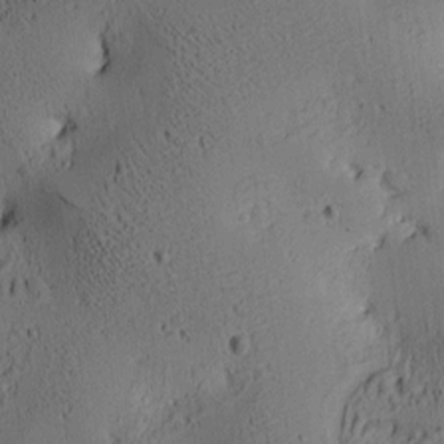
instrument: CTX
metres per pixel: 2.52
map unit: lAa
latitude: 6.6301
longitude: -114.5734
